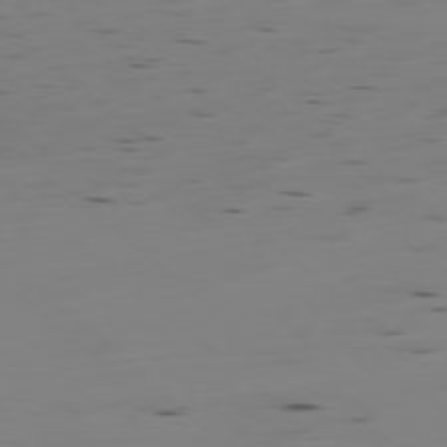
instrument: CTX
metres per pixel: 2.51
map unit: Hpe
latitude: -78.5195
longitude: -20.1578
